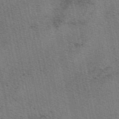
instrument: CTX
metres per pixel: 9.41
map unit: eAb
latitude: 50.6868
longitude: 107.7289
